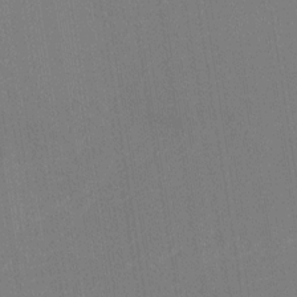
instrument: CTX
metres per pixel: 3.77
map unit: Ht
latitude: -6.3495
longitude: -27.4804
